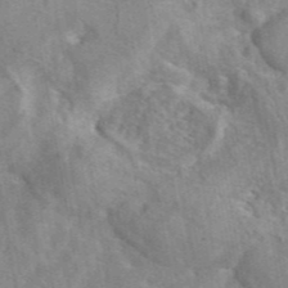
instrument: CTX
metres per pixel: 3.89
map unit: eAb
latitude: 45.0458
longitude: 116.8974
